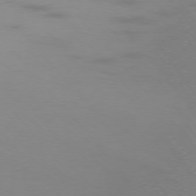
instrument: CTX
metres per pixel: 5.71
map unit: Ap
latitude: -75.0865
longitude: -75.9717
